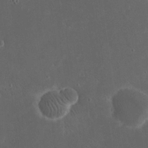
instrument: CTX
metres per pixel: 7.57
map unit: eHh
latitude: 20.3279
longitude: -68.8380
